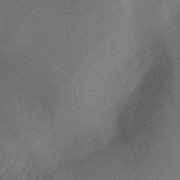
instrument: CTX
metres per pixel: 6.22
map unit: Aa
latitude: -13.3510
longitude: -67.5560
